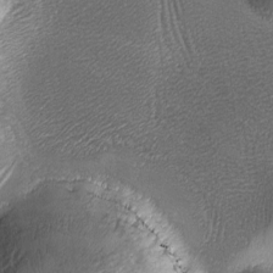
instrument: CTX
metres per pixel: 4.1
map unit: Ave
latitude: -6.8030
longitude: -121.0837
